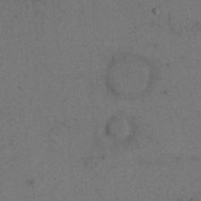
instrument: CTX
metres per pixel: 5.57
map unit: eHh
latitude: 15.6694
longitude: -67.8394
